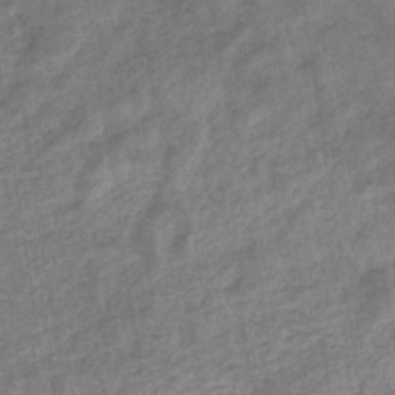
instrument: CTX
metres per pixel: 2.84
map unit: eHb
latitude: -35.4643
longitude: 78.0661
